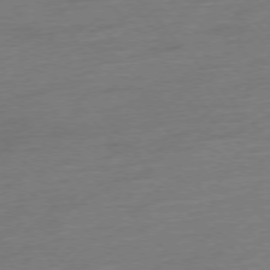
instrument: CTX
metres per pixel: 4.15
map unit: Hpe
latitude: -76.7463
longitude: -15.1593
